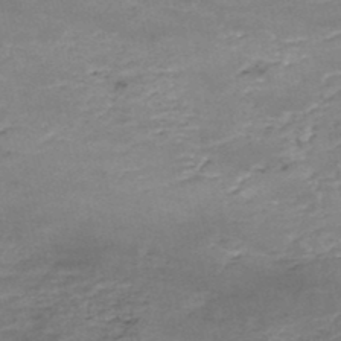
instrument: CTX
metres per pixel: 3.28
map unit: Nhe
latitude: -48.1228
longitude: -171.4426
